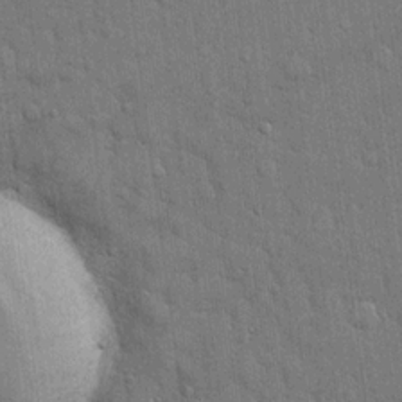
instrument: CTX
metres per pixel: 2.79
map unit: eHh
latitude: 15.2915
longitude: -68.9514
